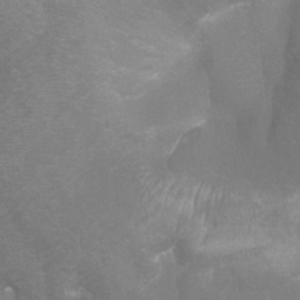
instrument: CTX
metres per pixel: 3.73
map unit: Htu
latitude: -6.9730
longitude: -33.1214
